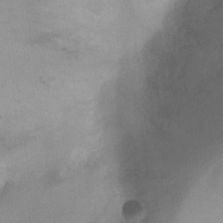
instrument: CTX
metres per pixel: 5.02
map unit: Ht
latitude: -10.3495
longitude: -28.4979
